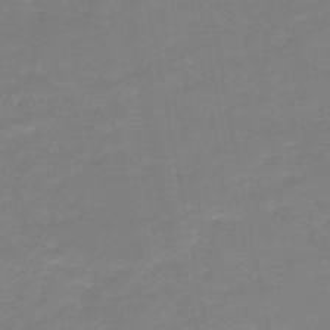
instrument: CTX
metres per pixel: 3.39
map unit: HNb
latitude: -49.8045
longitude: -39.1781
